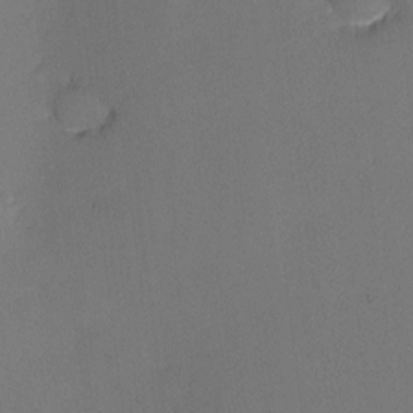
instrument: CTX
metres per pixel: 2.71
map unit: eHh
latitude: -3.8611
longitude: -79.5560
